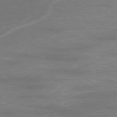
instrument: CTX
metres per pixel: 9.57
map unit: Ap
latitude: -78.2928
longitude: -94.9703
